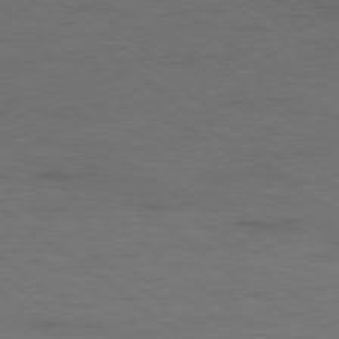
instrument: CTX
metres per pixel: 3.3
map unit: Ap
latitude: -78.5195
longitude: -91.9906
